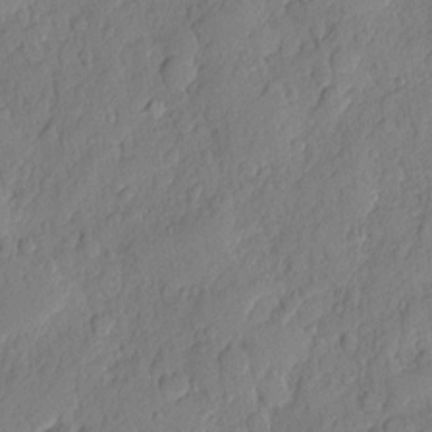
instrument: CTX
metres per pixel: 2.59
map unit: eHh
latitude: 6.4979
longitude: -75.0458
